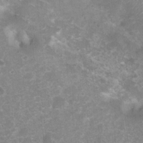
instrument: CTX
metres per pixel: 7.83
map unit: Nhu
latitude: 8.1767
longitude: -21.7450
